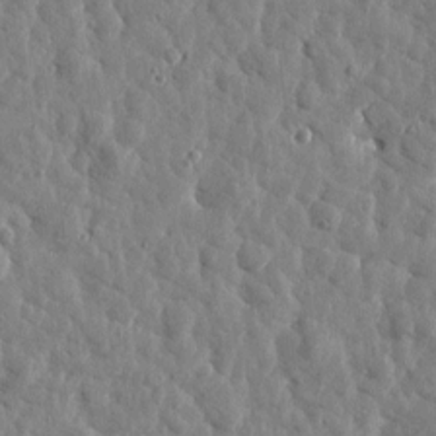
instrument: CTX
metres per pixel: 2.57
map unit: Htu
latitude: 1.6882
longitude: -179.1026
